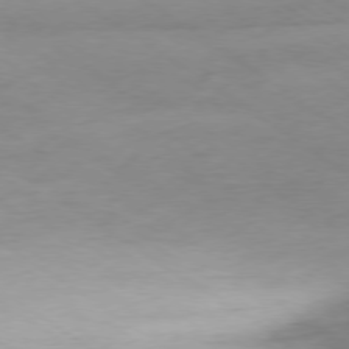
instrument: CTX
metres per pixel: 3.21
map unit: Ap
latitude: -78.8408
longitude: -58.5924
